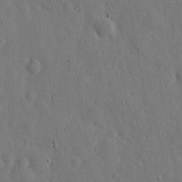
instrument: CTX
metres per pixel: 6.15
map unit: eHh
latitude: 11.8583
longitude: -69.8206
